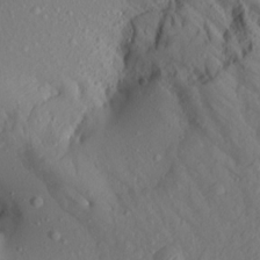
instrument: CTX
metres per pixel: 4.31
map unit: Aa
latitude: 15.2537
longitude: -145.9528
